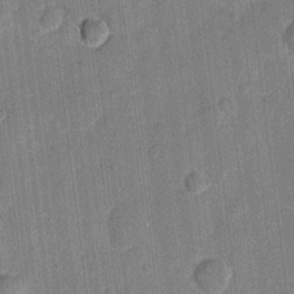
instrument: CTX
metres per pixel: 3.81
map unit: eHh
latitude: 10.7057
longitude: -66.1011
